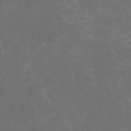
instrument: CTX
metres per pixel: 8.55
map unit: HNhu
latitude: 0.4979
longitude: -1.3103
